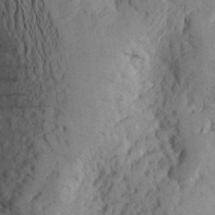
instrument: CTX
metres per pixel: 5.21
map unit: Aa
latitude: 24.7057
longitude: -149.8583
